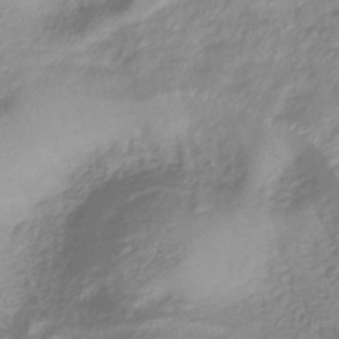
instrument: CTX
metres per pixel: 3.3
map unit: eHb
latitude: -40.1795
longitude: 78.2928
